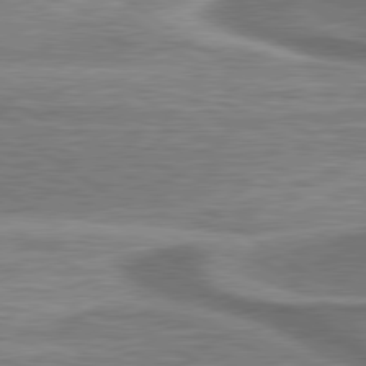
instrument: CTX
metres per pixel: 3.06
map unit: lApd
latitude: 79.9528
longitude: 171.5210
